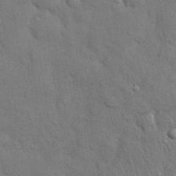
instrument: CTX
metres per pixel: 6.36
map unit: Nhu
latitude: 28.2711
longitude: -68.4790
